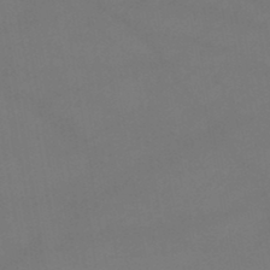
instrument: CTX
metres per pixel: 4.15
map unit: lHb
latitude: -46.2550
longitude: 67.4832
